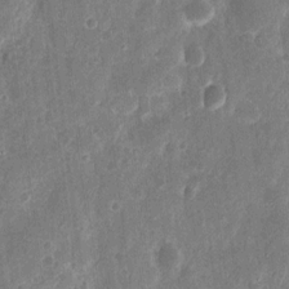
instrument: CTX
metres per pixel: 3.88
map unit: eHh
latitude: 11.1214
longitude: -72.8002
